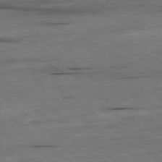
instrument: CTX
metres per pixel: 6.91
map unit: Ap
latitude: -81.2376
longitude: -69.0081
